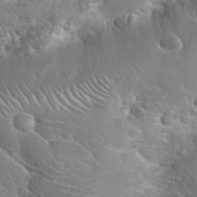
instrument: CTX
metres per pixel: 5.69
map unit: Hto
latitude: 22.3467
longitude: -45.2348
